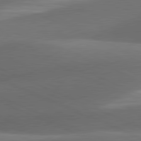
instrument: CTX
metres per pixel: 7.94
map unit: lApd
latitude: 81.3671
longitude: 132.6141
